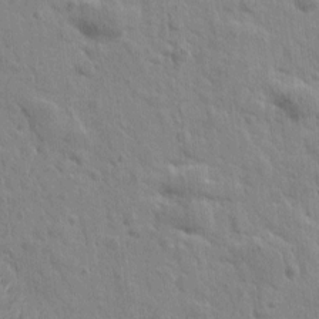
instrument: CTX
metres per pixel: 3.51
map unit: Htu
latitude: 1.1781
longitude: -178.4412
